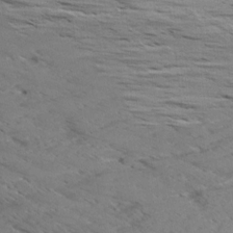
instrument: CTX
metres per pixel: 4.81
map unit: Aa
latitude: 9.2537
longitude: -140.3467
